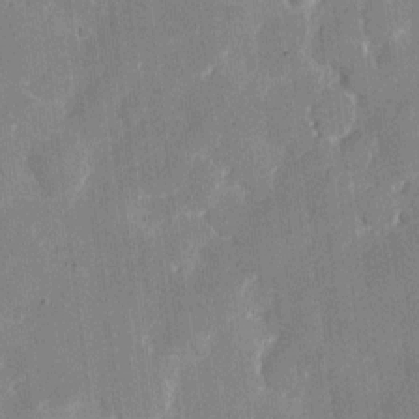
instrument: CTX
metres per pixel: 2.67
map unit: eHh
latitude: 7.6127
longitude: -66.4979
